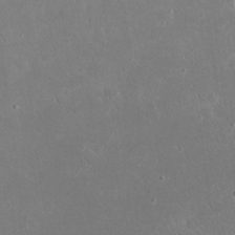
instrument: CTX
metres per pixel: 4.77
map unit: Nhu
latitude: 23.8772
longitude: -71.1403
